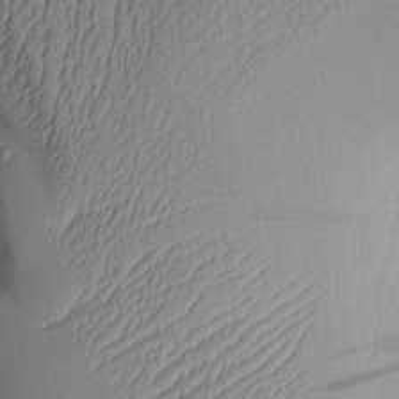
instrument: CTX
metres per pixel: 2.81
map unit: Aa
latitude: 9.3860
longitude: -128.2333
